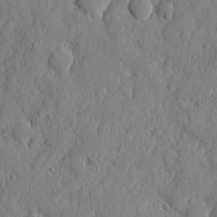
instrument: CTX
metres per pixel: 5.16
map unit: eHh
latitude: 6.5357
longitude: -75.3671
